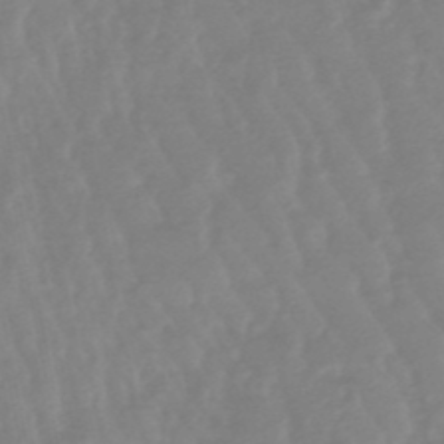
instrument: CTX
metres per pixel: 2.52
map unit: lHb
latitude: -48.7463
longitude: 77.5210
